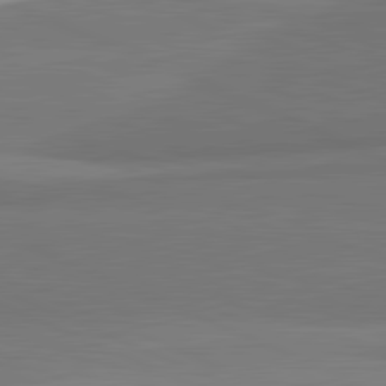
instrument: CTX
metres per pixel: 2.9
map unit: lApd
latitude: 82.0444
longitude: 153.9178
